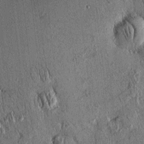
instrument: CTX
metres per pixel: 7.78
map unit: eHh
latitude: 0.2333
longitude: 15.2187
